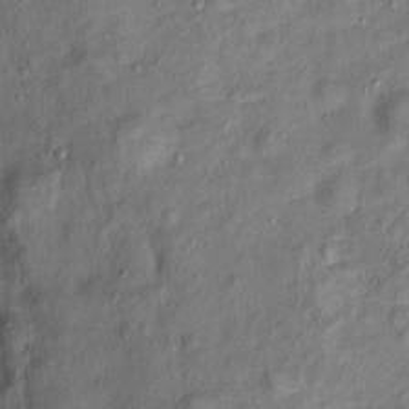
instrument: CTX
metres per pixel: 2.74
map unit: Ht
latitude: 13.7261
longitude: -41.1214
